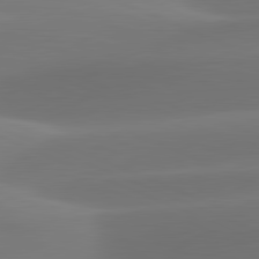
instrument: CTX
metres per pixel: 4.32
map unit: lApd
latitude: 81.7450
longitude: -160.8380
